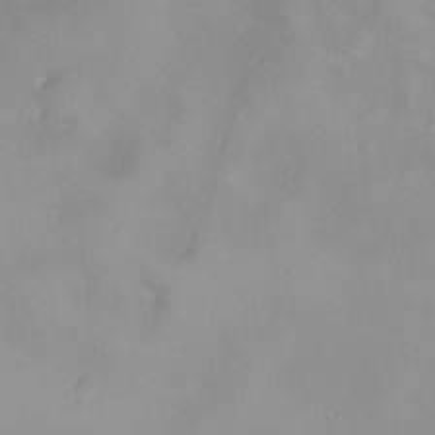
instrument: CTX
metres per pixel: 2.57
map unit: HNhu
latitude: 3.5182
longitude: 6.2928
